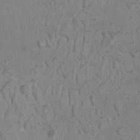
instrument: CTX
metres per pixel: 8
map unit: HNhu
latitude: -1.3321
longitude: 1.5777
